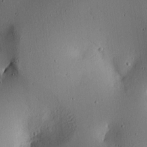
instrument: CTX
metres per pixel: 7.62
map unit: lAa
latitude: 6.1578
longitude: -113.7449
